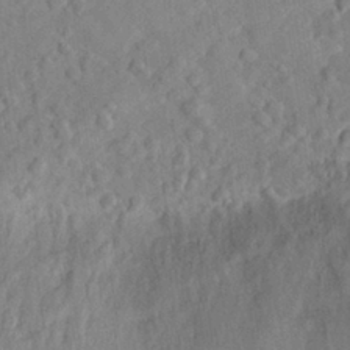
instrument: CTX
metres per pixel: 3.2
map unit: eHh
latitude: 30.0822
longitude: -73.4427
